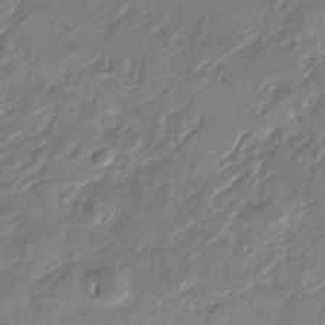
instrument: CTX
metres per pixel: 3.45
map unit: Nhu
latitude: -29.3699
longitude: -72.0822
